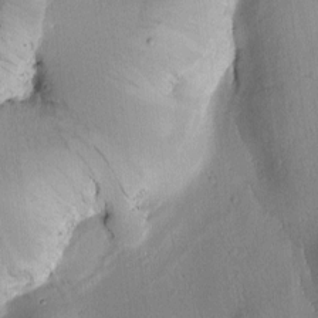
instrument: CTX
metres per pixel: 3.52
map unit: Htu
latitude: -0.4251
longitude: 172.1039
